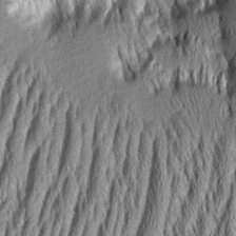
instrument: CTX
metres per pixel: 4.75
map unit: Aa
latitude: 7.1403
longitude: -129.5938
